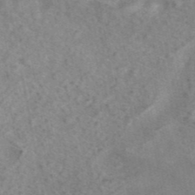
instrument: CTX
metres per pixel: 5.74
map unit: ANa
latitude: 42.5357
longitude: 17.8234
